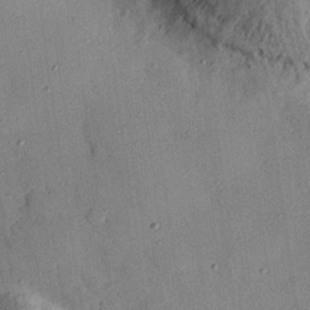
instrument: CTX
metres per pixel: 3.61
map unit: eHh
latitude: 26.5735
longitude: -75.7072
